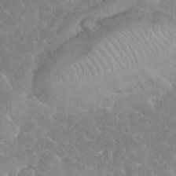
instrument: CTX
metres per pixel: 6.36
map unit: eHh
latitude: 35.2914
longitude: -63.8773
